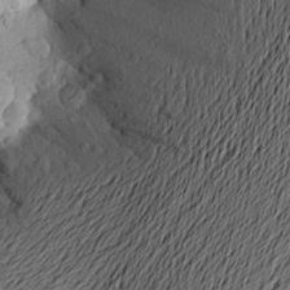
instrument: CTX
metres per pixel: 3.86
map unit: Aa
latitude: 22.1767
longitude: -148.8569
